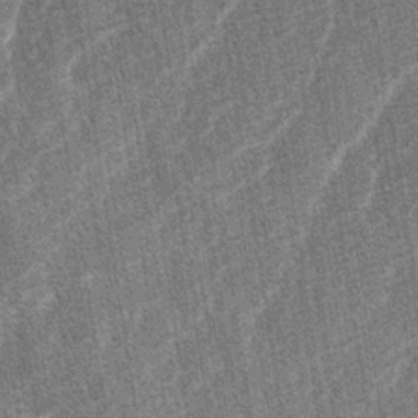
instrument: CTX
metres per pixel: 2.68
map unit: lAa
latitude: -3.3887
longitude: -129.5560
